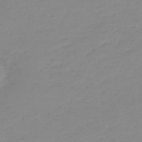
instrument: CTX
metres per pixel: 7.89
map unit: lHb
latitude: -40.0661
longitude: 68.1038
